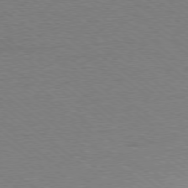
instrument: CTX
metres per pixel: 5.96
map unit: Ap
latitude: -78.8597
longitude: -82.2522
